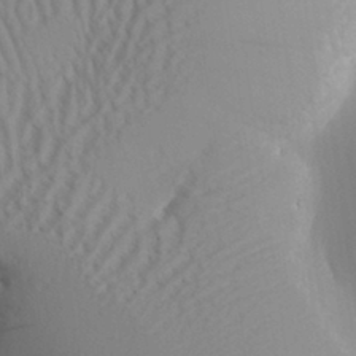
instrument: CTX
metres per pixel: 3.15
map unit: Aa
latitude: 31.1781
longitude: -141.2537
